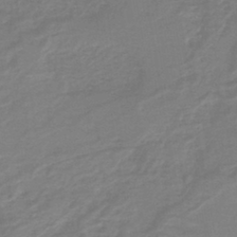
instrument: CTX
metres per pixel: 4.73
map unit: lHb
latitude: -41.9178
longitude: 52.7841
